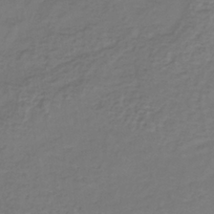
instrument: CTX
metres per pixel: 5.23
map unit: lHb
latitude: -39.0109
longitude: 63.6910
